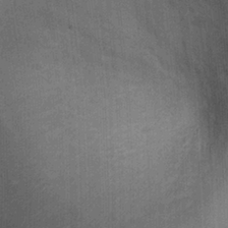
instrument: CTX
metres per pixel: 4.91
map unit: Ht
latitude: -3.2942
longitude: -15.3482
